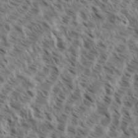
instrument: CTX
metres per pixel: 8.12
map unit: eHh
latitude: 35.3670
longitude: -138.6868
